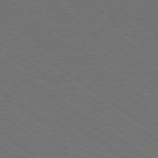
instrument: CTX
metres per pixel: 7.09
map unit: Ap
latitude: -79.6910
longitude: -64.1767
